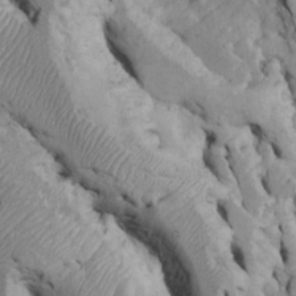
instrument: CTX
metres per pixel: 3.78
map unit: Htu
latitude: -6.7841
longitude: 154.1039
